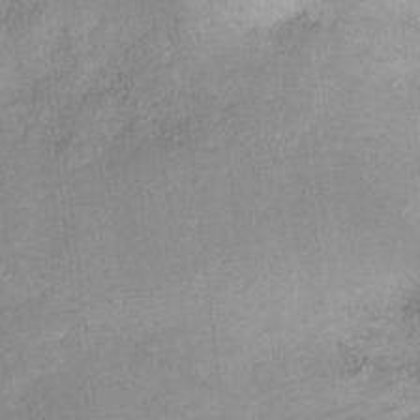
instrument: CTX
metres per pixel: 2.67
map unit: Ht
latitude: -13.6344
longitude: -44.4223
